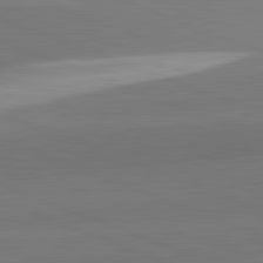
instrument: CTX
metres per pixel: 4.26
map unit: lApd
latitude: 82.2711
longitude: 150.1795
